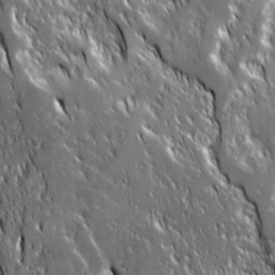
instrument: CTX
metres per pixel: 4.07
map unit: Ave
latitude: 14.9703
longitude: -133.7261
